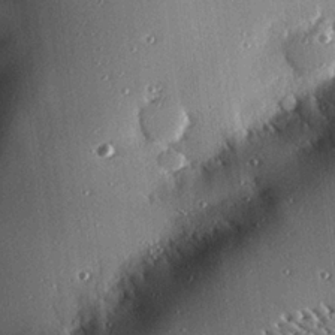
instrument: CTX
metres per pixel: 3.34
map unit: eHh
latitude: 23.5182
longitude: -89.5183
